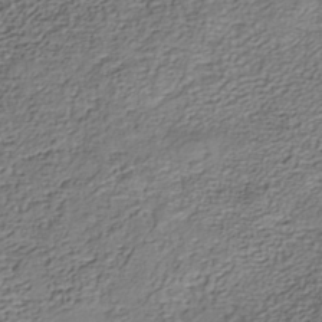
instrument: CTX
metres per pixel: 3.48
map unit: Nhe
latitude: -40.1417
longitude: -110.6869
